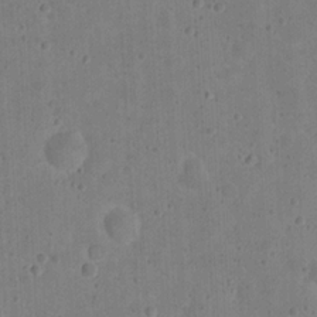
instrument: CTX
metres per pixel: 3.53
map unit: eHh
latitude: 20.6869
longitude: -63.1592
